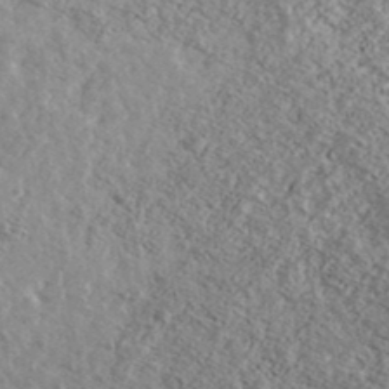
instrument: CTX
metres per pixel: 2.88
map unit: Ave
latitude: 38.8002
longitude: -110.2901
